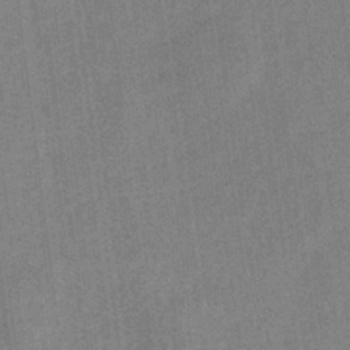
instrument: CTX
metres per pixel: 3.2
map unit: eHb
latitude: -31.4454
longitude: 74.1228
